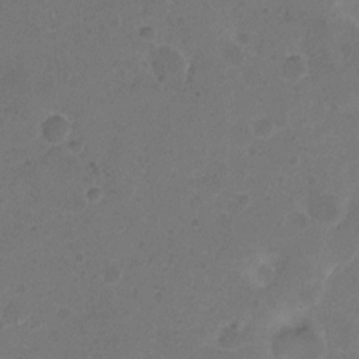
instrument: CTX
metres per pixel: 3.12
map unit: Hto
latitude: 6.5546
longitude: -63.0270
